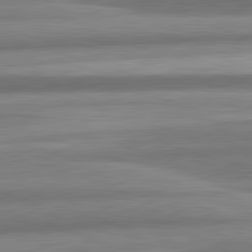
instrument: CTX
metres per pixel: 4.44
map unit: lApd
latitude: 82.5734
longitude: 178.0283
